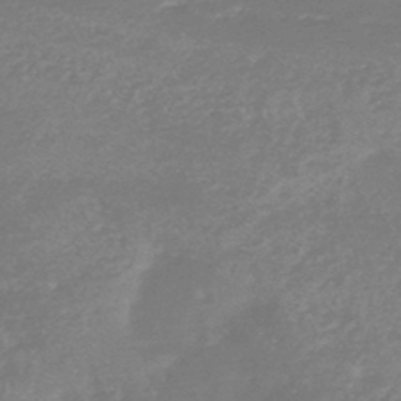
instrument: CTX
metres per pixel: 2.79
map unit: HNb
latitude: -44.1417
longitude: -38.1956
